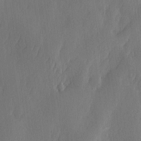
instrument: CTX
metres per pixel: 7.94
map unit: Ave
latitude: -11.1620
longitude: -121.7261
